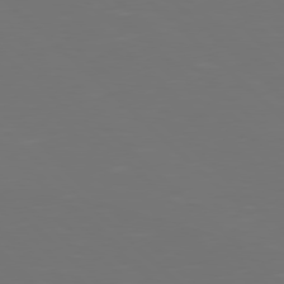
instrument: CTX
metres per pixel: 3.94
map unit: Hpe
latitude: 77.8205
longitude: -175.7261
